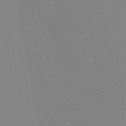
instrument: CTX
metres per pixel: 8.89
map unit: HNb
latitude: -48.1228
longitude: 59.6532
